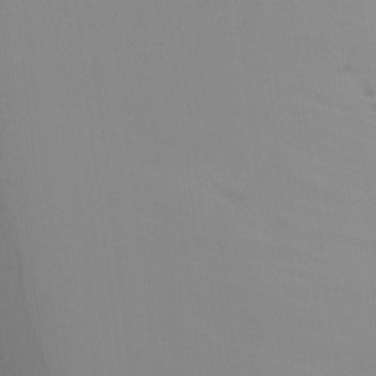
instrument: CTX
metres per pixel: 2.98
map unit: Htu
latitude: -15.2187
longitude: -46.8191
